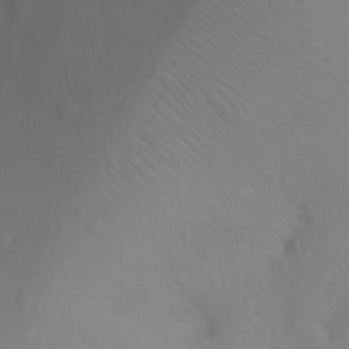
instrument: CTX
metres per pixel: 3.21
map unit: Ht
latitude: -5.7477
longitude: -27.0459
